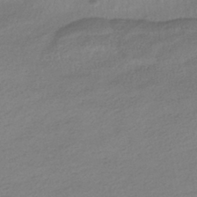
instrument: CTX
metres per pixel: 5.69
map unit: HNhu
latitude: -41.2565
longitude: 95.9367
